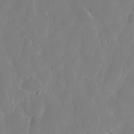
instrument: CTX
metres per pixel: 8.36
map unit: eHh
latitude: 10.0633
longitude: -67.9906
